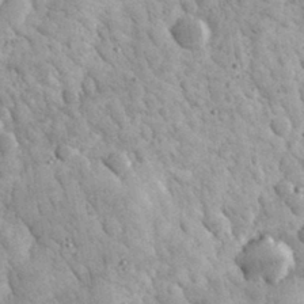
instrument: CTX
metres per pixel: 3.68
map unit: eHh
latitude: 32.2523
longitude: -70.0255
